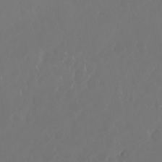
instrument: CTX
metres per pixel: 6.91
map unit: Nhu
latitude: 30.3845
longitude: -59.8772
